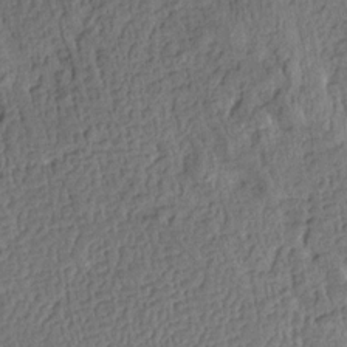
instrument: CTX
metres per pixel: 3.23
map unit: Aa
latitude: 13.7261
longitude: -144.7435
